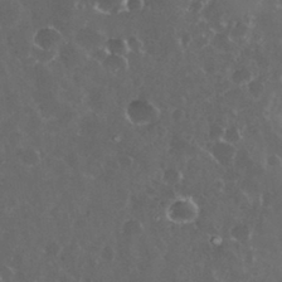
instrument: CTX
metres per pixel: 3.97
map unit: eHh
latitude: 33.7828
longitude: -61.2537
